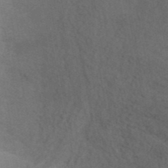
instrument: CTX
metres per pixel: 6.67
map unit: ANa
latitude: 43.0081
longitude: 16.8408
